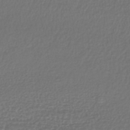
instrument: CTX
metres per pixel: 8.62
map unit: lHb
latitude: -41.6722
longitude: 72.3117
